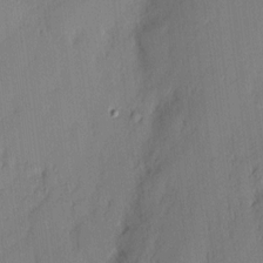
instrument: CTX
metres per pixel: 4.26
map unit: eHh
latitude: 3.0458
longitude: -76.8191
